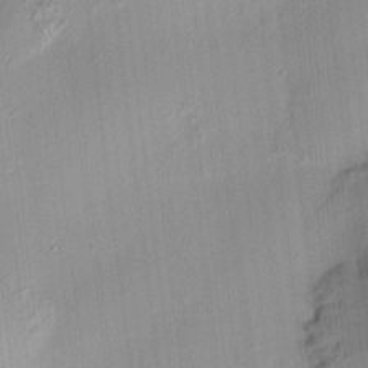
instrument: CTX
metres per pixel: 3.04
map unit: HNhu
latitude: 11.2915
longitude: 9.9556
